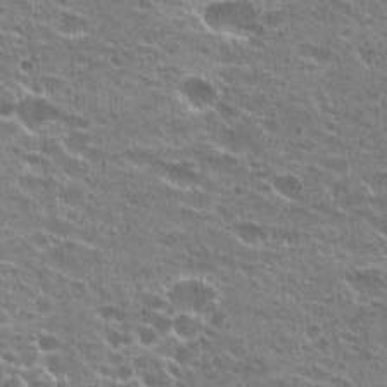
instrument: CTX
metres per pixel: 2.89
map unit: Hto
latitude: 23.9150
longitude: -42.3845
